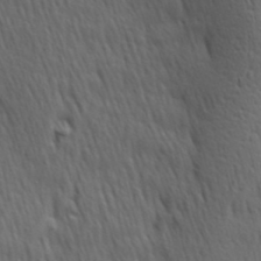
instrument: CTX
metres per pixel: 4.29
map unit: Hve
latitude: 24.4601
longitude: -97.2726
